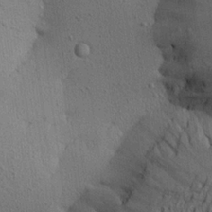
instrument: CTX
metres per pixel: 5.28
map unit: Aa
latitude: 22.2522
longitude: -144.4412
